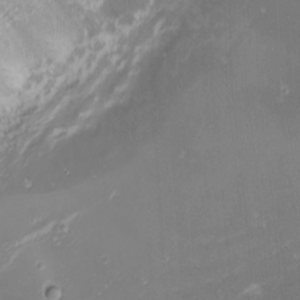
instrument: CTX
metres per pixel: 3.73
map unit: Nhu
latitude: -0.8597
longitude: -78.8191
